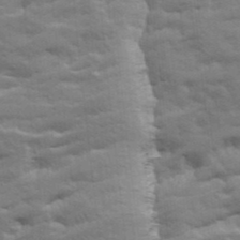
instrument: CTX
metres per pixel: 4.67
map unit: Ave
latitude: 19.4993
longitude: -129.9339
